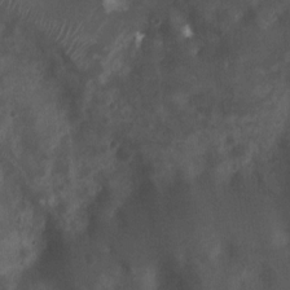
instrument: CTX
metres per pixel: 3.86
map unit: Ht
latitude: 2.3656
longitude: -19.3292
